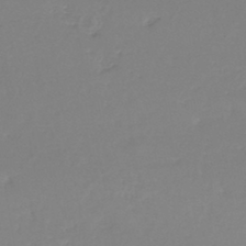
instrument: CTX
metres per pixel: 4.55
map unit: eHh
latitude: -45.3510
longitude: -29.4615
